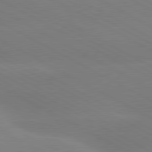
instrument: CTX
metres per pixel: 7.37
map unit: lApd
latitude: 80.5357
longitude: -147.4805
